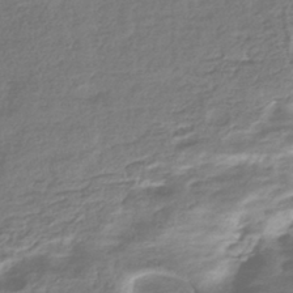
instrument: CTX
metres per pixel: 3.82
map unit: HNhu
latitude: -43.0675
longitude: 99.8044
